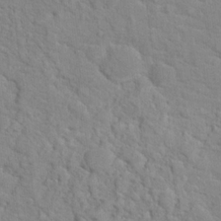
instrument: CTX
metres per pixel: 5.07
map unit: Hto
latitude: 17.7639
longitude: -34.8947
